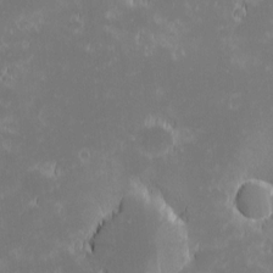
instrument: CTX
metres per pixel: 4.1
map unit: eHh
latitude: -1.4077
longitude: -84.2523
